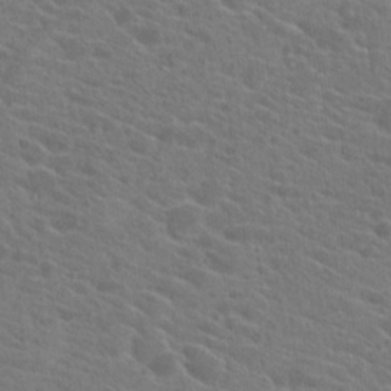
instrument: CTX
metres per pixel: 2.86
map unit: Hto
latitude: 22.1389
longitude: -39.7072
